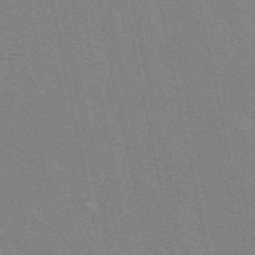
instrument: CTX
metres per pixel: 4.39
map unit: ANa
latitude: 49.2159
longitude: -75.9717
